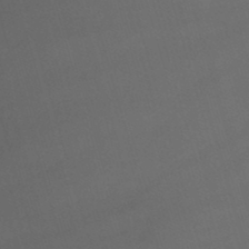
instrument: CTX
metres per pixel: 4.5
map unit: lHb
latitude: -47.3131
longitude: 63.2187
